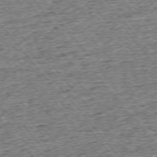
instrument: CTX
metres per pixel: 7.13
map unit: Ap
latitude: -75.6155
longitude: -91.7450
